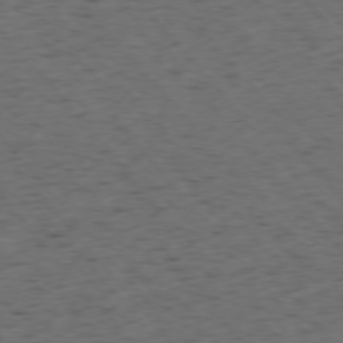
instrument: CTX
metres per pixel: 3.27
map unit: Ap
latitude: -76.0850
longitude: -62.3090
